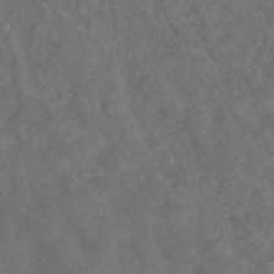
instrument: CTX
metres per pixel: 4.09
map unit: ANa
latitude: 42.3467
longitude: 27.0108
